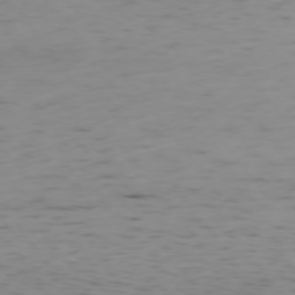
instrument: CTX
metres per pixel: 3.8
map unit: Ap
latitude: -75.0109
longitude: -79.8206
